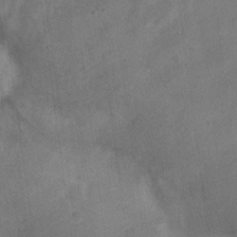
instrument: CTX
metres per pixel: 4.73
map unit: Nve
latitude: -20.3306
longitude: 108.3495
